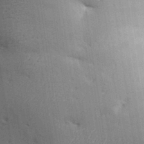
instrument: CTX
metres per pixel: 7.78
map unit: Aa
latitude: 32.6302
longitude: -144.1955
